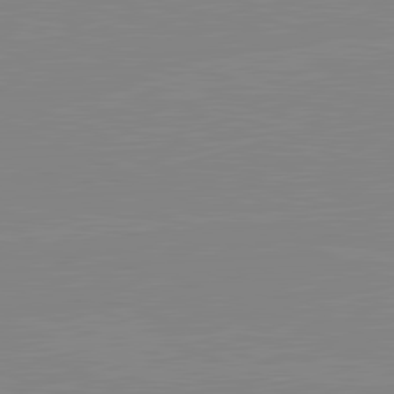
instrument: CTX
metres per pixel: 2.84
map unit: lApd
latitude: 81.6883
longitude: -156.4790
